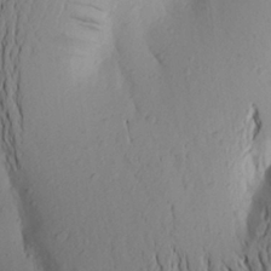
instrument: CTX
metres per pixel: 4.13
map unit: Aa
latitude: 25.2159
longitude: -149.4993
